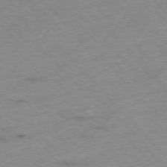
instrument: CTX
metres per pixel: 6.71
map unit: Ap
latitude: -77.0486
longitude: -60.8758
